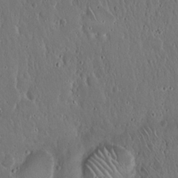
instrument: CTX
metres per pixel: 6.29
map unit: Hto
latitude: 18.2900
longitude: -59.5938
